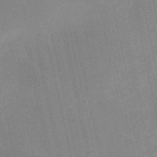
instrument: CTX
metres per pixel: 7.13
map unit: HNb
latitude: -52.4629
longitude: -41.3292
